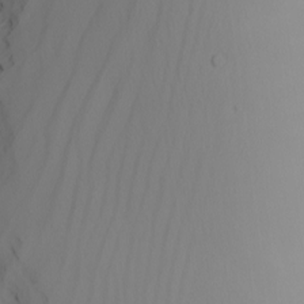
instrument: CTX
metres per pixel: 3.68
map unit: Nhu
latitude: -4.7841
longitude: -91.6694
